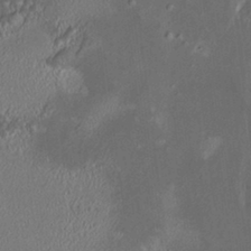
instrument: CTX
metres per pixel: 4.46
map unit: HNhu
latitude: 5.1781
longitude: 12.8030
